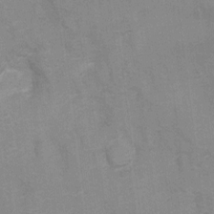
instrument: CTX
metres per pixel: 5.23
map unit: Hto
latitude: 5.0458
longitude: -31.9339
